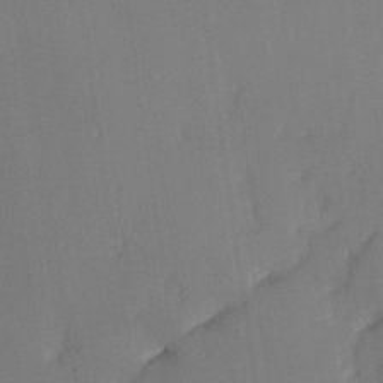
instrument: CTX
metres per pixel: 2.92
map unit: lAvf
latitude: 25.7260
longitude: -111.3293
